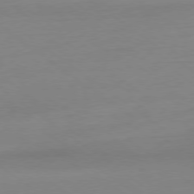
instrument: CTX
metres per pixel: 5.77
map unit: Ap
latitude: -79.1053
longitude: -98.1955
